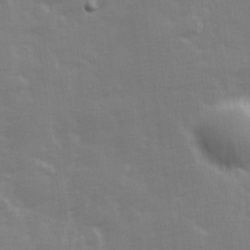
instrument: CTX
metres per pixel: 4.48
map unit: Ave
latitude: 13.1970
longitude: -103.7638
